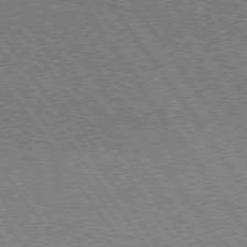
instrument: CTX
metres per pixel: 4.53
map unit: lApd
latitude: 74.8947
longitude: -80.6868
